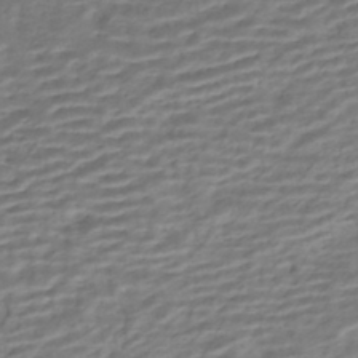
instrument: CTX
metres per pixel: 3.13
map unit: HNhu
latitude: -43.1431
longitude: 101.0675
